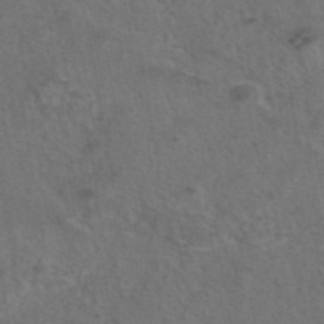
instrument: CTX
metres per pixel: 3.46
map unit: eAb
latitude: 43.4615
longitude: 104.2928
